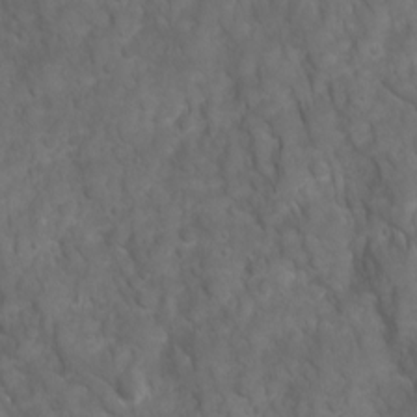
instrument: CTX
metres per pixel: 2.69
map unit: Ave
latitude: 16.4412
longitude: -132.4223
